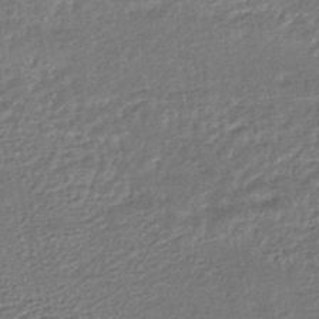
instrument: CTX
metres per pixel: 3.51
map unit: HNhu
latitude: -46.5007
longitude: 102.2551
